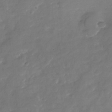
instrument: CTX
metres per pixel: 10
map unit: Nhu
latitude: -27.3131
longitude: -73.6505
